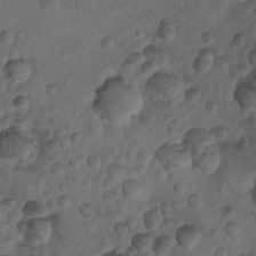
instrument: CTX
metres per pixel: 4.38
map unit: Nhu
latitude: 6.5357
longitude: -22.4223
